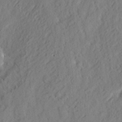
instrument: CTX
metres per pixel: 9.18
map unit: eHh
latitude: 3.5749
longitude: -77.6505
